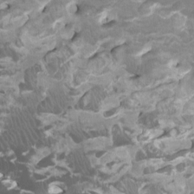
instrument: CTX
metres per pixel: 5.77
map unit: Htu
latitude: -7.0864
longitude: -48.7246
